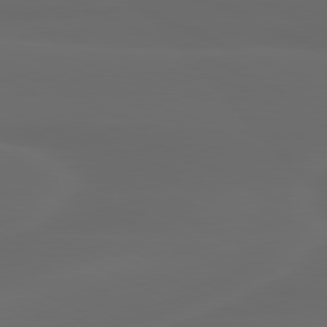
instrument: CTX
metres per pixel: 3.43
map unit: lApd
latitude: 80.1389
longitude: -117.7261
